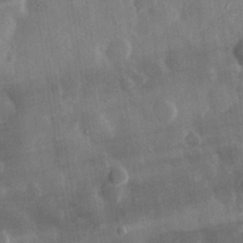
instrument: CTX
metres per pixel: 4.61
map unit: eHh
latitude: 29.8205
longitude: -79.4049
